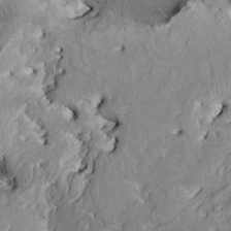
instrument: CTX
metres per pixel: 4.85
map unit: HNhu
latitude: 3.0458
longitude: 8.4062
